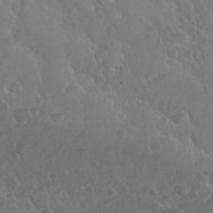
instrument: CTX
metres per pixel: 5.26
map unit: Nhu
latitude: 29.1025
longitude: -55.5182
